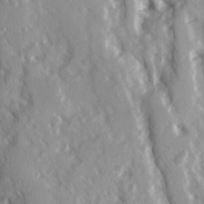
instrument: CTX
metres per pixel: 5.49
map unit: Ave
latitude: 15.2915
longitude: -130.9892
